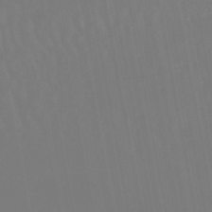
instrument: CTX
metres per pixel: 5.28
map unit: eHb
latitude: -49.7478
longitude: 84.6329
